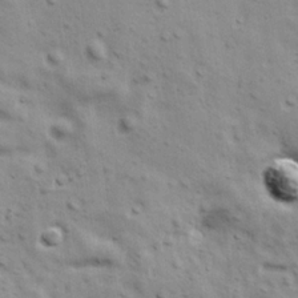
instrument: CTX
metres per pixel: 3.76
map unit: Ave
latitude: 17.3671
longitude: -133.0458
